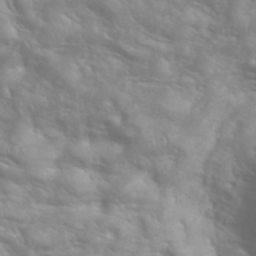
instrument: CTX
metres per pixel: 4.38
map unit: eHh
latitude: 35.2726
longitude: -60.1766
